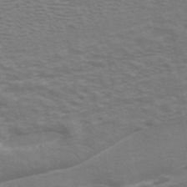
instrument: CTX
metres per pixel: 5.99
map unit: ANa
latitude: 44.3089
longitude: 29.2187
